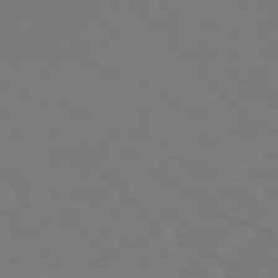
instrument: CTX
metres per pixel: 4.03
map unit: Hpe
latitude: 75.8394
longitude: -132.5546
